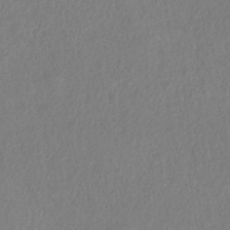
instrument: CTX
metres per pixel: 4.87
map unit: HNb
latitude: -32.9920
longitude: 55.6533
